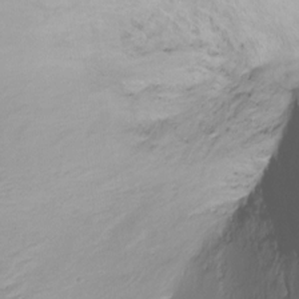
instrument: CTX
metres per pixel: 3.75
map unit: Hto
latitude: -10.8975
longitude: -39.9906
